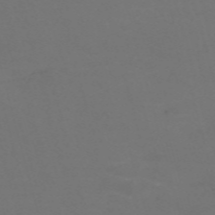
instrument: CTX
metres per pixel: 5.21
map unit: Nve
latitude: -59.6910
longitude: 60.4629
